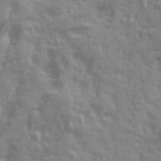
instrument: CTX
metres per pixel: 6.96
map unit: Ave
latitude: 19.8394
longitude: -132.1200
